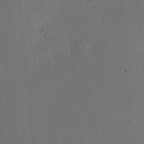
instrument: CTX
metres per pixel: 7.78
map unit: HNhu
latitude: 5.9528
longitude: 12.7652
